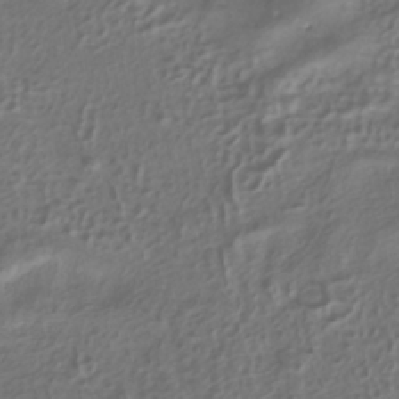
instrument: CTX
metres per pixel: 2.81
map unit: ANa
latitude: -37.8800
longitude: 94.8786
